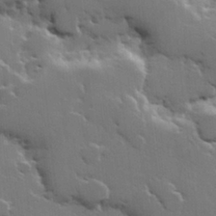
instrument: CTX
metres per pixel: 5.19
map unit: Hve
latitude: 22.8002
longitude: 149.4077
